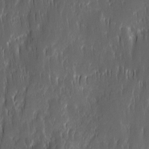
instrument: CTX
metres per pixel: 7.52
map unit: Ave
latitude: 9.7072
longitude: -105.2726
